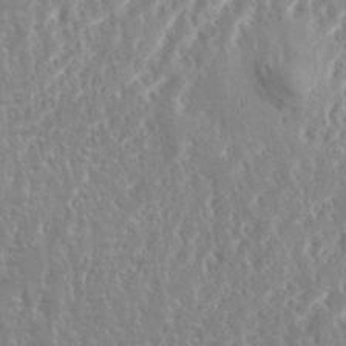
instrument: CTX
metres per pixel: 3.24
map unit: eHh
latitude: 34.7813
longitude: -134.4979
